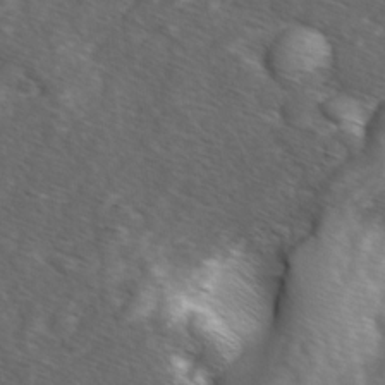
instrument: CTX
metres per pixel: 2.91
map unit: Ave
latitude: 1.3670
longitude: -113.0080
